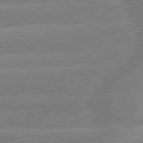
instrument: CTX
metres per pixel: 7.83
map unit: lApd
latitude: 79.5938
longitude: -133.5371
